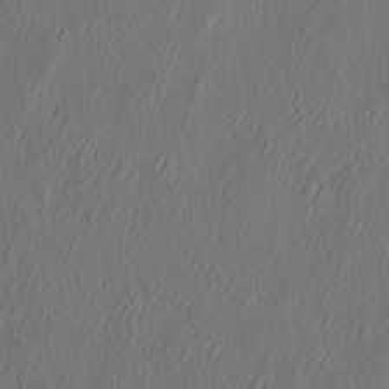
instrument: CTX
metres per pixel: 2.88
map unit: eHh
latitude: 5.1403
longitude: -77.4426
